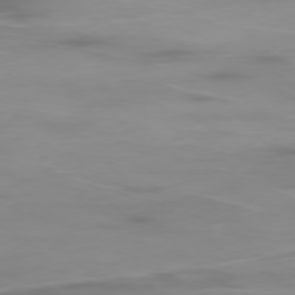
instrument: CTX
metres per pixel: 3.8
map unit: Ap
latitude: -77.5777
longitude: -62.6680
